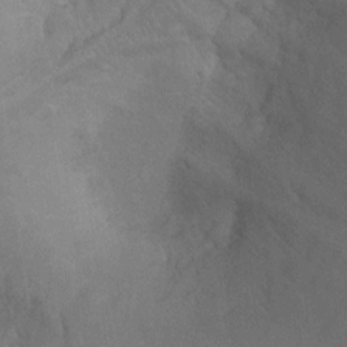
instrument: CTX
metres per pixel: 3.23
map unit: Nhu
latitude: -14.3307
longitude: -25.0647
